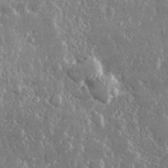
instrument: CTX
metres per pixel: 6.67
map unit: lHvf
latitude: 31.7450
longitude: -90.8569
